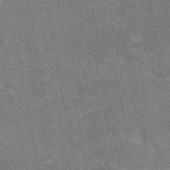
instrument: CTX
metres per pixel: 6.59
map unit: eAb
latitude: 48.5924
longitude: 116.7274
